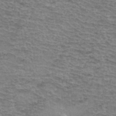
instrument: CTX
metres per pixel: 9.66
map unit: Hto
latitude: 36.5924
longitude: -43.4993
